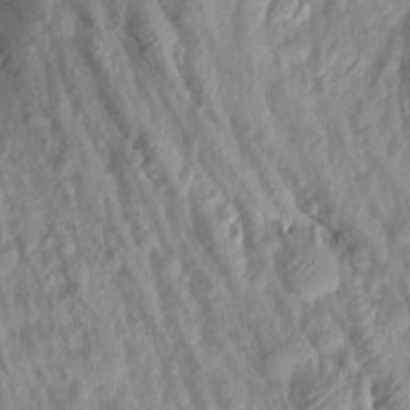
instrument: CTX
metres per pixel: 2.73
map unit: Aa
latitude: 17.7072
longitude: -146.4790
